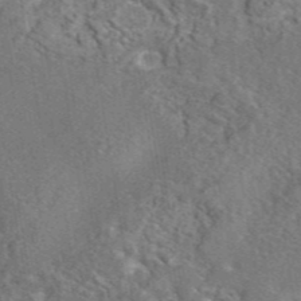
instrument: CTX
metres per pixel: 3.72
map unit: eAb
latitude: 44.7435
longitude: 110.8785
